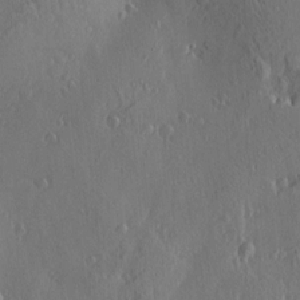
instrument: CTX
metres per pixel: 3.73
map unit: Nve
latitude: -7.3509
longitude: 173.6155
